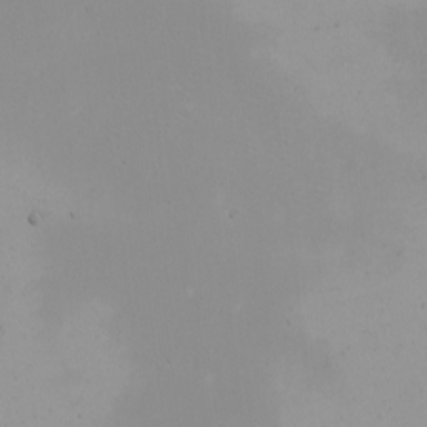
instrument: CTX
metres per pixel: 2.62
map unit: eHh
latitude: -4.9352
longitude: -83.4615
